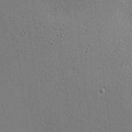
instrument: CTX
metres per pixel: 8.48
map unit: Nhu
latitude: 0.7246
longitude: -77.7827
